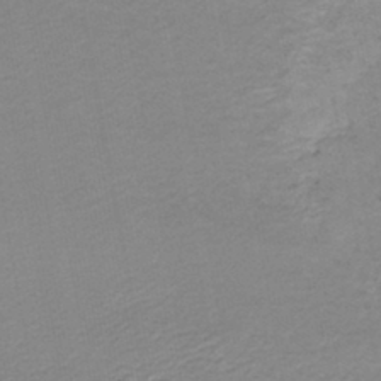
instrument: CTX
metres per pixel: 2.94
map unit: HNb
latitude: -43.8800
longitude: 52.1039
